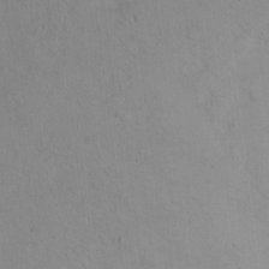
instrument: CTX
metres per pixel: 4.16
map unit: Nhu
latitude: 13.9717
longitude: -37.1214
